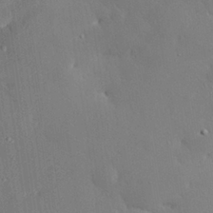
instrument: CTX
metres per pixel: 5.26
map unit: eHh
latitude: 29.1781
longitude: -81.9150
